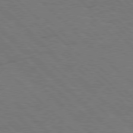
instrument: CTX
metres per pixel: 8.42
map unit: Hpe
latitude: 77.9717
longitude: -154.9136
